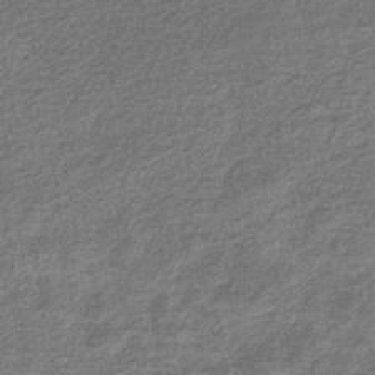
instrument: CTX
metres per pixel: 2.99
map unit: eHb
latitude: -36.2739
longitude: 80.6141
